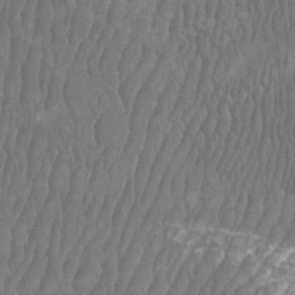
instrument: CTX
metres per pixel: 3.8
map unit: Htu
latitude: -9.0675
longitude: -76.1766
